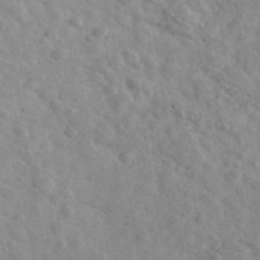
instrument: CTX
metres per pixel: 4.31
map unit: Ave
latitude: 40.8569
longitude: -110.5168
